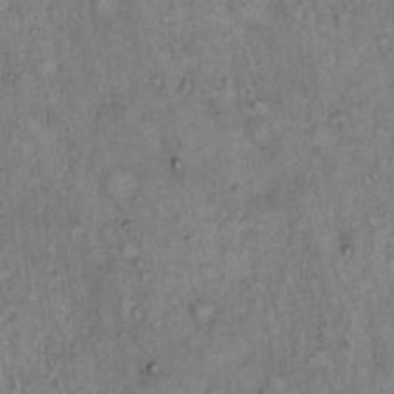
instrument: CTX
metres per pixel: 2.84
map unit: Hto
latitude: 13.5749
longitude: -57.2914
